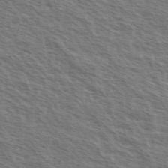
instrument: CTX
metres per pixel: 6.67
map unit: Ave
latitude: 37.7450
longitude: -111.3671
